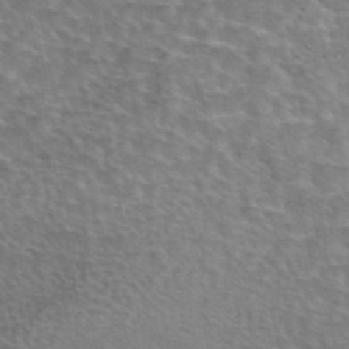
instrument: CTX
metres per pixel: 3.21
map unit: eAb
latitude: 44.4412
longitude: 107.6911
